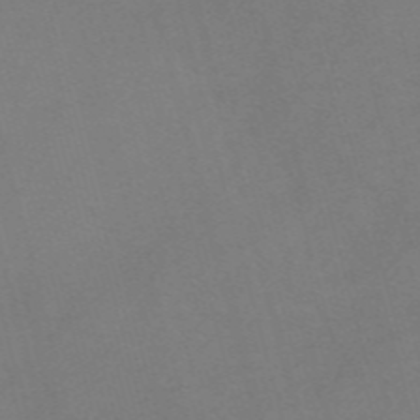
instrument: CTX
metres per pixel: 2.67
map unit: Nve
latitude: -57.9556
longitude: 64.3684
